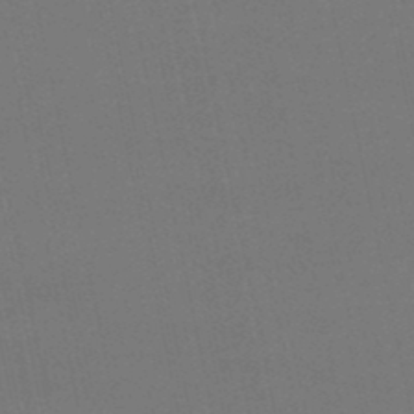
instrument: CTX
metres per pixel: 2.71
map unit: lHb
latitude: -47.2565
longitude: 58.8030
